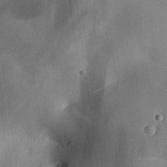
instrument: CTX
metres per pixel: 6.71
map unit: Aa
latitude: 26.8191
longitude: -130.3846
